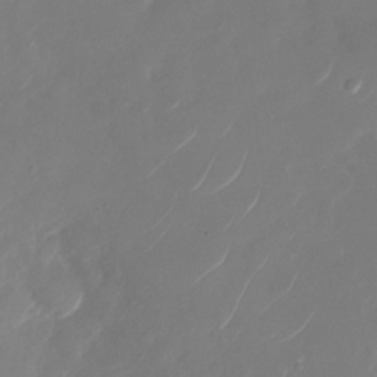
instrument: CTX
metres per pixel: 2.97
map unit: Nhu
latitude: -29.1620
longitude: -71.5938
